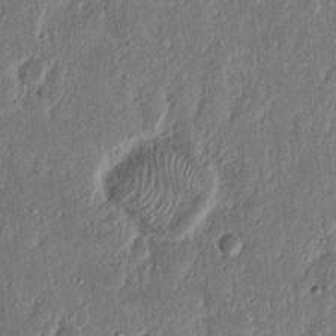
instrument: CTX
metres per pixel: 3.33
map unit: Nhu
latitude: 18.7057
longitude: -72.8191
